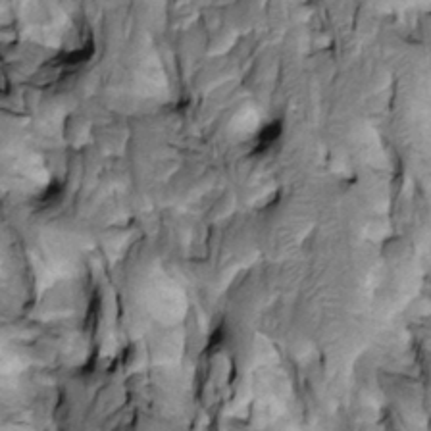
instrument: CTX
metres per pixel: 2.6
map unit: Htu
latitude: -3.8422
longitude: 150.3684
